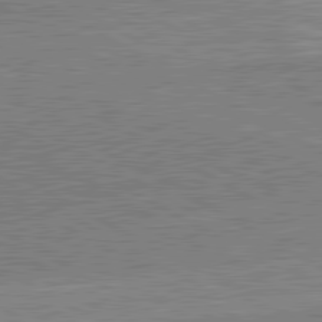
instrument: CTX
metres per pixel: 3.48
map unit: lApd
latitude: 80.8002
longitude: 142.6707
